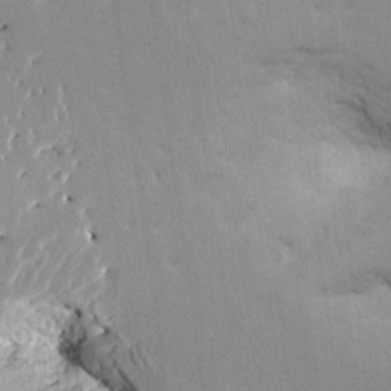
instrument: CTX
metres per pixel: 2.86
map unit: HNhu
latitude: 7.0080
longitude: -2.3845
